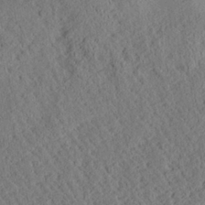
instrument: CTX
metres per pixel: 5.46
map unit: Aa
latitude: 25.1025
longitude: -133.5938
